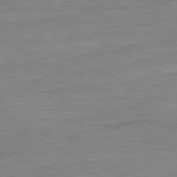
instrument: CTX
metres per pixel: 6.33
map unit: Ap
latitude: -81.0298
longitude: -82.2144
